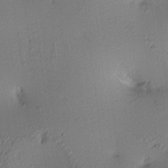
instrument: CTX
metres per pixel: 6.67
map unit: lAa
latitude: 3.4426
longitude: -115.7449
